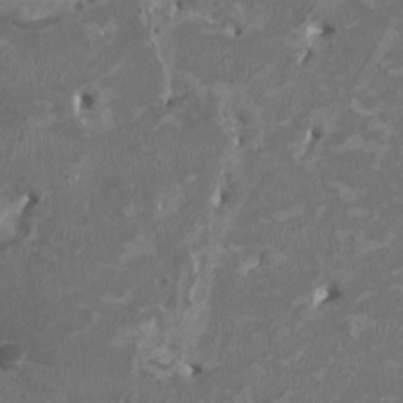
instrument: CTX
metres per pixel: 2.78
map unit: HNhu
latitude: 2.1389
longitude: -3.4615
